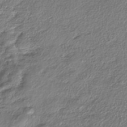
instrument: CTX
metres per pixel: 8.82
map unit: eHh
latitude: -41.8611
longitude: 123.4266
